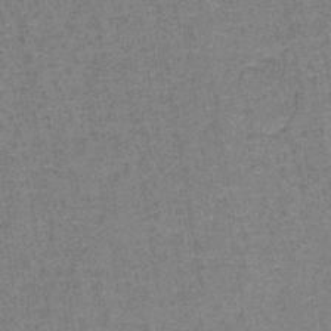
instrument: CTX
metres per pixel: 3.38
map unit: lHb
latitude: -40.7085
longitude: 57.5777
